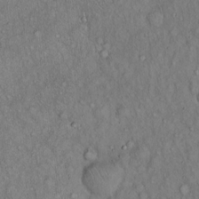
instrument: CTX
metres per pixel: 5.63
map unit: Hto
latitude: 15.7072
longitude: -57.4048
